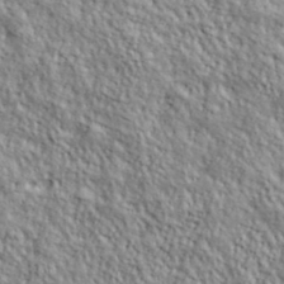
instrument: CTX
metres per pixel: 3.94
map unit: lHvf
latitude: 39.0269
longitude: -90.5357
